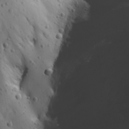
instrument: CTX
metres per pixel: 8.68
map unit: Ave
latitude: 22.9136
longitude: -135.4426
